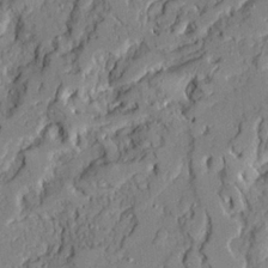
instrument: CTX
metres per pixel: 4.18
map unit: Ave
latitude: 22.0255
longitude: -129.6883
